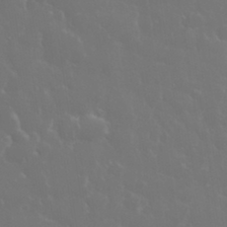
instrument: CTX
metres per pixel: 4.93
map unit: eHh
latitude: 33.6694
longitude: -60.5168
